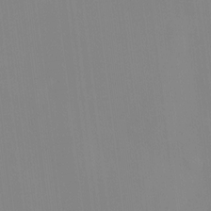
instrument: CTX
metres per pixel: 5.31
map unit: Htu
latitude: -6.8786
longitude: 175.3320
